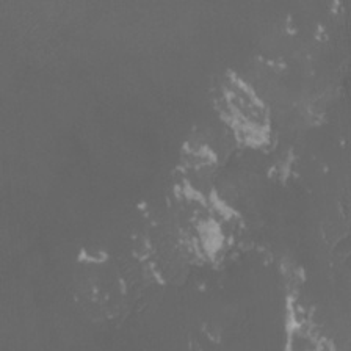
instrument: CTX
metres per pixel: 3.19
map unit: Htu
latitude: -11.2754
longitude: -74.3089
